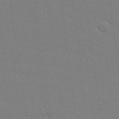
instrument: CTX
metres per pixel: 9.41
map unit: lAvf
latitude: 16.1578
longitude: -126.9514
